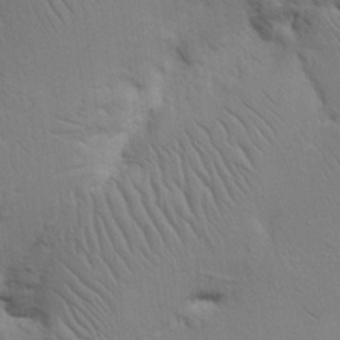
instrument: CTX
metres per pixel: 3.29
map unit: Nhu
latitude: 16.4790
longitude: -75.0836
